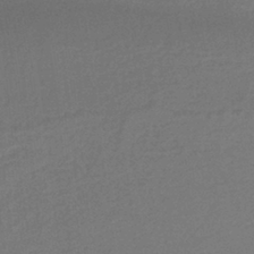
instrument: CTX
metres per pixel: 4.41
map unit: HNb
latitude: -36.5384
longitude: 58.0283
